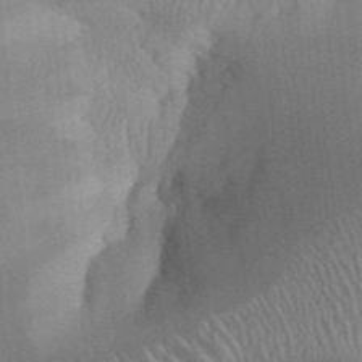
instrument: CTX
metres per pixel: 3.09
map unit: Aa
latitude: 32.4790
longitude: -142.3467
